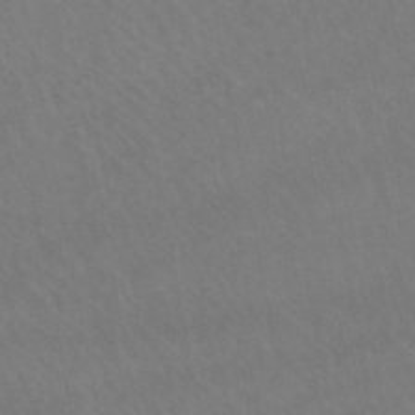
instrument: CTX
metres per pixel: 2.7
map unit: lHb
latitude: -47.4454
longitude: 75.4266
